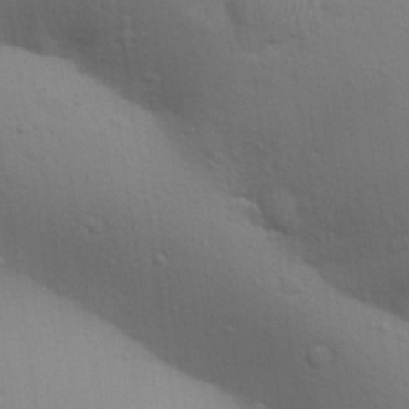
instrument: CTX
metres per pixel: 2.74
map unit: Aa
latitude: 29.6316
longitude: -147.1404
